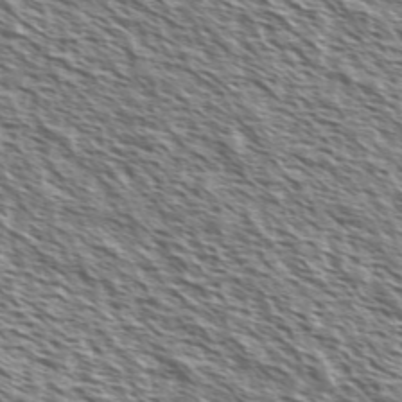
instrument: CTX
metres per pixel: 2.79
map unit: Ave
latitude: 37.4049
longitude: -111.7450
